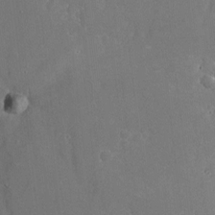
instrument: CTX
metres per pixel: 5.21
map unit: Nhu
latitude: -20.5195
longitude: -58.0633
